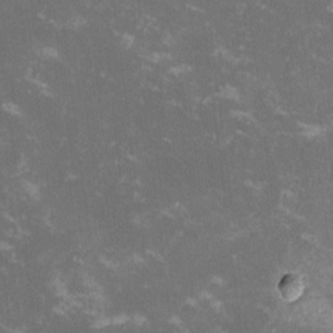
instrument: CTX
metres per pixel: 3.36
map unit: lHvf
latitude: -13.2754
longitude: -99.4048
